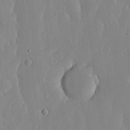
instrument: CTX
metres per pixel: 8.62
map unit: lHvf
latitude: 17.3482
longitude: -114.9513
